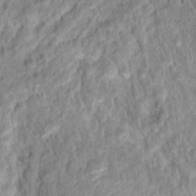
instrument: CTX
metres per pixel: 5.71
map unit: Hto
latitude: 13.3671
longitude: -37.7072
